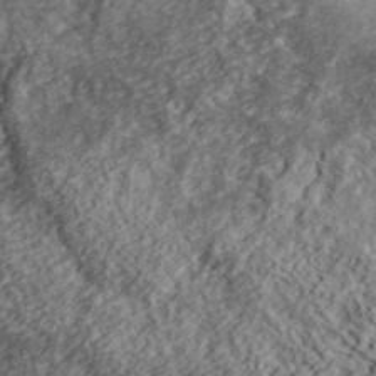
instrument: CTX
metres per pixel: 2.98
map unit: lHvf
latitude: 39.4237
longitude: -87.9717
